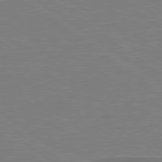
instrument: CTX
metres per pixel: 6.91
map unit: lApd
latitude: 79.1403
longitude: -92.7246
